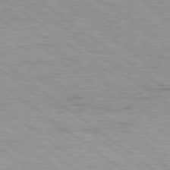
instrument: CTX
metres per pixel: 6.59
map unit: Hpe
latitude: 79.1592
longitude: -154.4790
